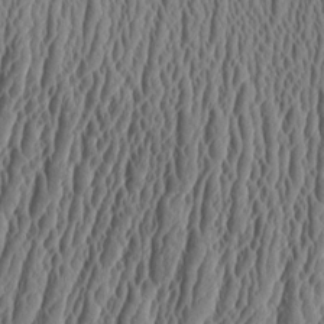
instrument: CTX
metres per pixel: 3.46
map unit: Aa
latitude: 9.5560
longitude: -129.8205
